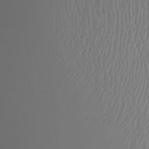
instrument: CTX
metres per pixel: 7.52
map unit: HNhu
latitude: 4.5546
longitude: -5.8394
